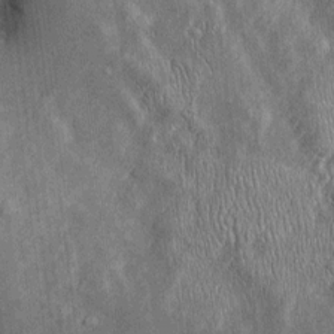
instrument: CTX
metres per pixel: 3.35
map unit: Htu
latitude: -5.6533
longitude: 158.3495
